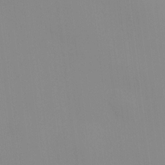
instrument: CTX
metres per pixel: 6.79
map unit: HNhu
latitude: 9.6883
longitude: 11.5588
